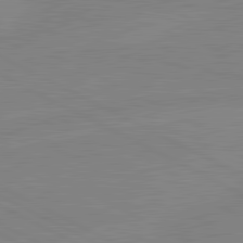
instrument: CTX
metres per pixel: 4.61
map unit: lApd
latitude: 81.3859
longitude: -176.4412
